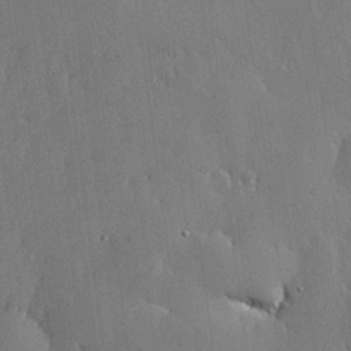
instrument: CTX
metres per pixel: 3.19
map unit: lHvf
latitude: 19.3670
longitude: -116.0444
